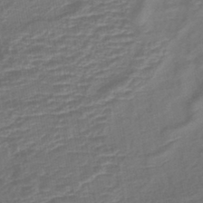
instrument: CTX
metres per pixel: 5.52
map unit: eHb
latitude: -43.3509
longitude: 81.8423
